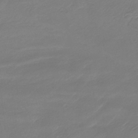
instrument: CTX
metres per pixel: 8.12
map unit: lHb
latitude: -34.7463
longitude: 64.3873
